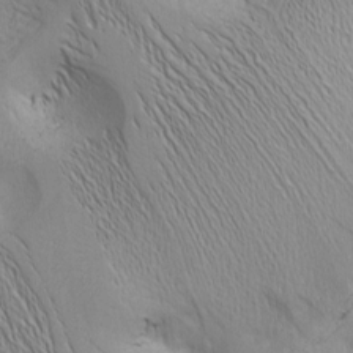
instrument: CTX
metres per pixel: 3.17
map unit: Nhu
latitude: -4.9163
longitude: -151.9150
